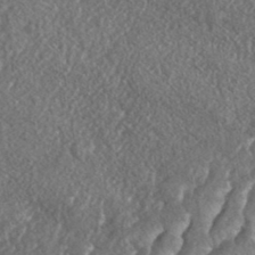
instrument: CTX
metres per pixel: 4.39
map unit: eHh
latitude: 37.2348
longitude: -138.9514
